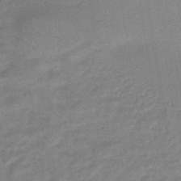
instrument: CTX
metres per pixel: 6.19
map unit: HNhu
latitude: -44.3117
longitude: 90.9920
